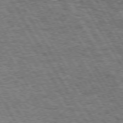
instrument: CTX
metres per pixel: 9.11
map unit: Hpe
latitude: 73.6316
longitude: -125.9717
